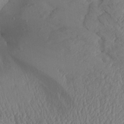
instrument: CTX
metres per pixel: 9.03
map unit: Aa
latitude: 28.3656
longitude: -133.7261
